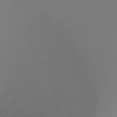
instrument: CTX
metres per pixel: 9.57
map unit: Ht
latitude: -8.4062
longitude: -37.9150
